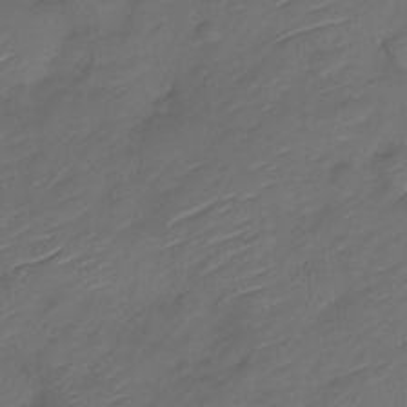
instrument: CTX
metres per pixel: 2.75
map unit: Nve
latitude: -17.5966
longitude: 107.1054
